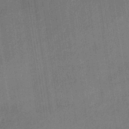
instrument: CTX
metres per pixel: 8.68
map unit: lHb
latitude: -33.9367
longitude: 65.7856
